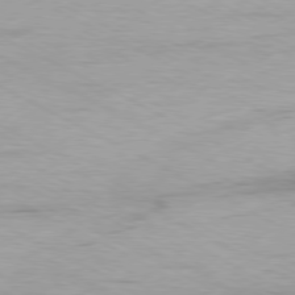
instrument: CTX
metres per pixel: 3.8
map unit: Ap
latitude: -80.3118
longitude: -82.0444
